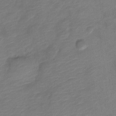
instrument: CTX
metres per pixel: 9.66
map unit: Nve
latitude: -18.3306
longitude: 108.0472
